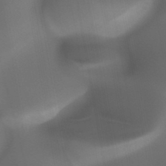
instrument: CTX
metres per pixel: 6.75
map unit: HNhu
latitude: -47.5777
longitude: 30.7463
